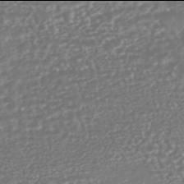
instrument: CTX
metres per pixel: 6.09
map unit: HNhu
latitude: -46.0094
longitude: 105.2376
